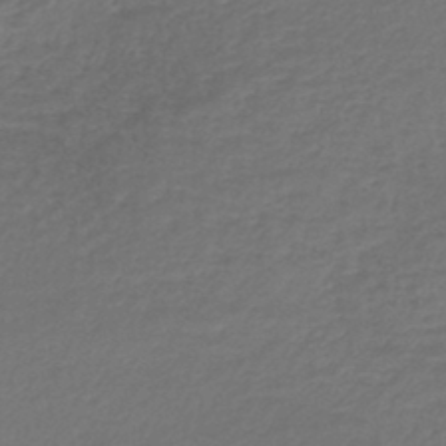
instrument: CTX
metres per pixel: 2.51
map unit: lHb
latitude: -43.4832
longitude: 60.2928
